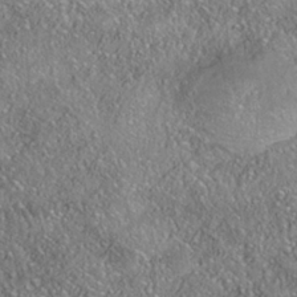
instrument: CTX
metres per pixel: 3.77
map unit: Nhe
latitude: -38.3684
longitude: 137.7288
